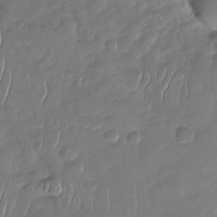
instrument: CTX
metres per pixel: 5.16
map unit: Nhu
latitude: -29.7478
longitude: -61.2726
